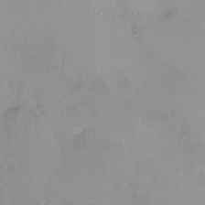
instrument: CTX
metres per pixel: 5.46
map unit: HNhu
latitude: 4.9514
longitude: 8.2739
